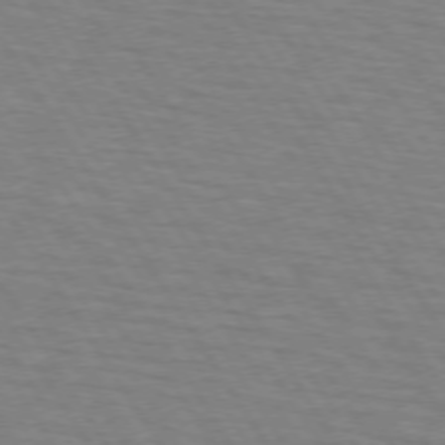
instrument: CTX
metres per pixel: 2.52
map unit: lApd
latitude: 73.1781
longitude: -72.6491
